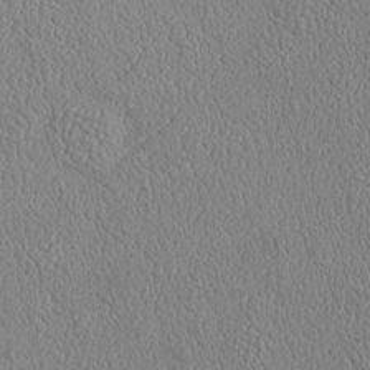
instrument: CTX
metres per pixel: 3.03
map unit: Htu
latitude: -6.8219
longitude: 155.5399
